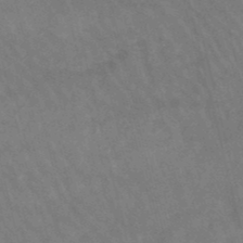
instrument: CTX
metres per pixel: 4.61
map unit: lHb
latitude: -47.2376
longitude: 76.2928
